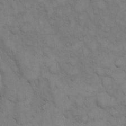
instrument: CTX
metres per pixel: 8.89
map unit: eHh
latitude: 15.8773
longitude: -66.2522
